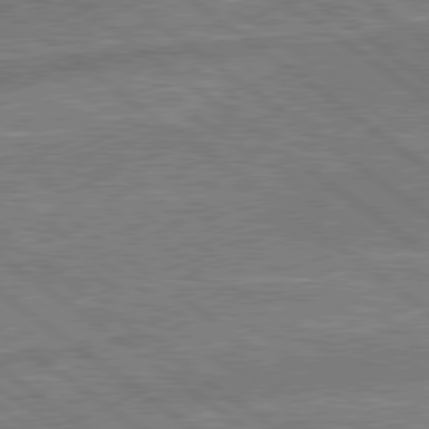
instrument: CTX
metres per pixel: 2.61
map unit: lApd
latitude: 79.1214
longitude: 173.8800
